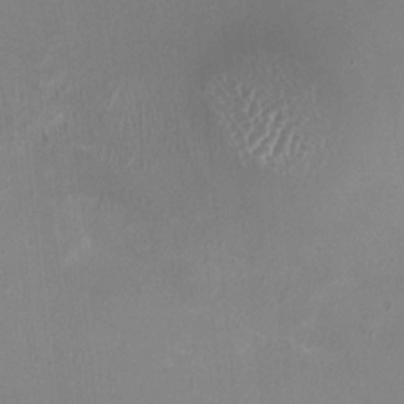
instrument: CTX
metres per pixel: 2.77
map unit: HNhu
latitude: -1.5022
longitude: -1.3292
